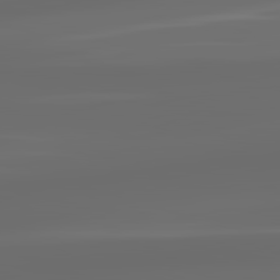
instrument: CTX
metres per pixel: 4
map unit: lApd
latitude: 83.4615
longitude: -128.4034
